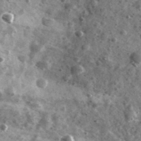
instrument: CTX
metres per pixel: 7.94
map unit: Ave
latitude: 38.5168
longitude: -107.7450
